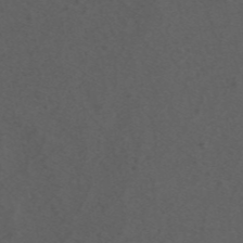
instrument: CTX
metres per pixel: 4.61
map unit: ANa
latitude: 44.2711
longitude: 27.0864
